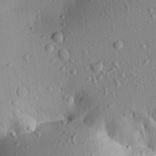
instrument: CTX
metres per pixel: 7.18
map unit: Aa
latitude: 21.9528
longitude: -148.1389
